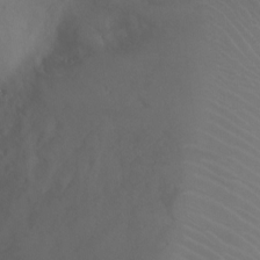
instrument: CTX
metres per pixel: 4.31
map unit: Ht
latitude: -0.1228
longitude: -17.8394
